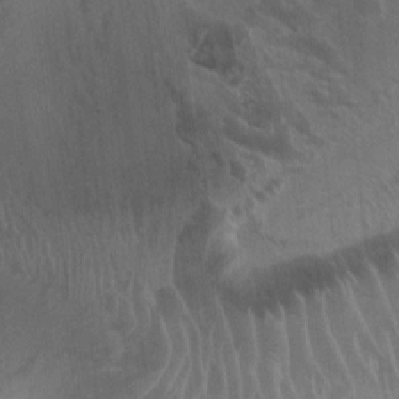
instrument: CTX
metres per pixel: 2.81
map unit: Ht
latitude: -1.9367
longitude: -17.2537
